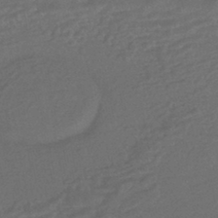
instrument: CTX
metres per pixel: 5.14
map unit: HNhu
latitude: -43.7099
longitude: 98.1606
